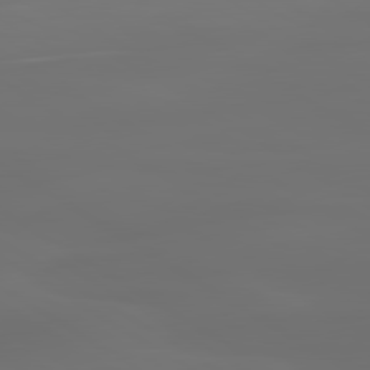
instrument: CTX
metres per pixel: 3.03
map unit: lApd
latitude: 80.2711
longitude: -90.9136
